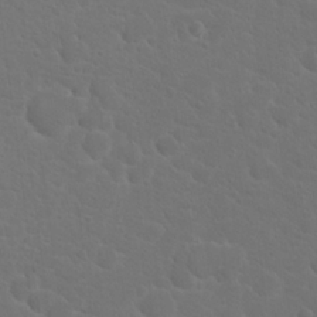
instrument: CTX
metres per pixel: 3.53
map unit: Hto
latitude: 18.9324
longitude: -36.4412
